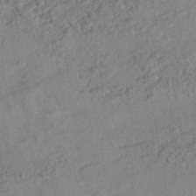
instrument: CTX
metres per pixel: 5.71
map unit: HNhu
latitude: -44.4818
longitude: 100.1605
